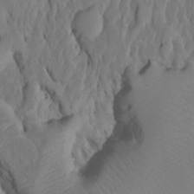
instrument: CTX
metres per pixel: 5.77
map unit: Htu
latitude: -6.5762
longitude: 145.0675
